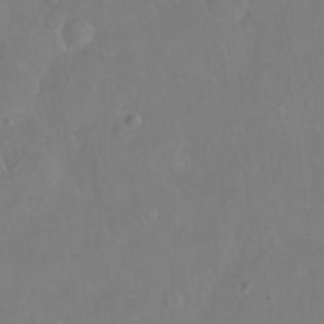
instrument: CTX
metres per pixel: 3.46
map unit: Hto
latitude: -13.9178
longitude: -42.8947
